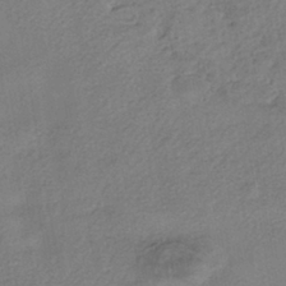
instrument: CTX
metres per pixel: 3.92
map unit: eHh
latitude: -41.5399
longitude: 119.6911
